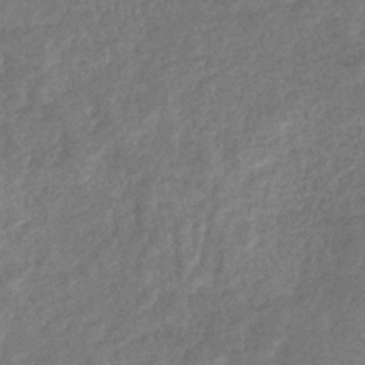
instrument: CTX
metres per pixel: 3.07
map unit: eHb
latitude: -33.9556
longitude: 76.2362
